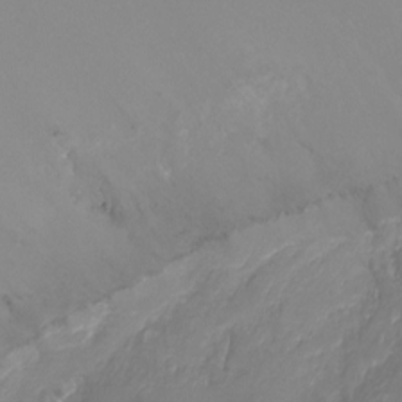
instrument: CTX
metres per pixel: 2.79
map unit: Nhu
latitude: -18.0661
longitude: -46.2145
